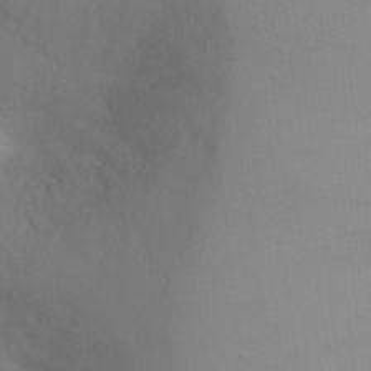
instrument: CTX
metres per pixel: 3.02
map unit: Ht
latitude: -9.7855
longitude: -31.8584
